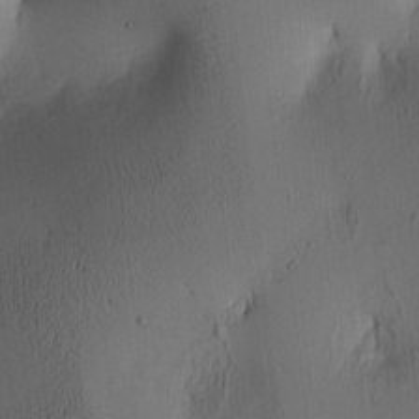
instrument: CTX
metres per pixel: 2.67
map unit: lAa
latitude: 6.0444
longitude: -113.8961
